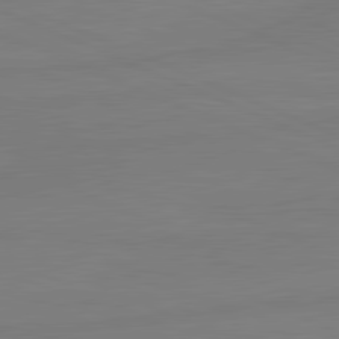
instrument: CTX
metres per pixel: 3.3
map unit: lApd
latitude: 81.6316
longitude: -179.1215
